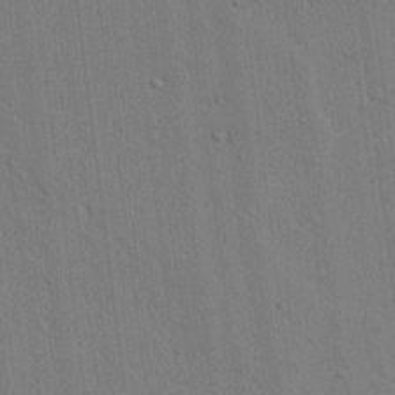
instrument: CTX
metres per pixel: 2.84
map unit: lAvf
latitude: 7.8205
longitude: 168.6707
